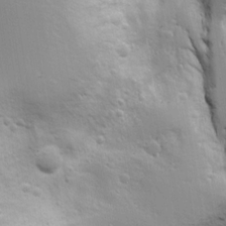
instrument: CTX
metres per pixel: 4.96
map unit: Aa
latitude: 18.1389
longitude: -125.2725
